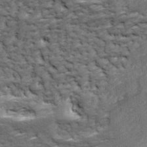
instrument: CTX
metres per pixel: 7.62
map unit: Ave
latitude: 17.3671
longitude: -135.5371
